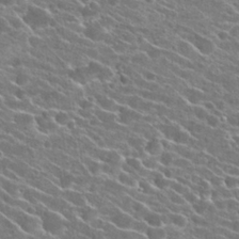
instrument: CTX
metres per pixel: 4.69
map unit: Hto
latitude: 23.3482
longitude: -41.1403
